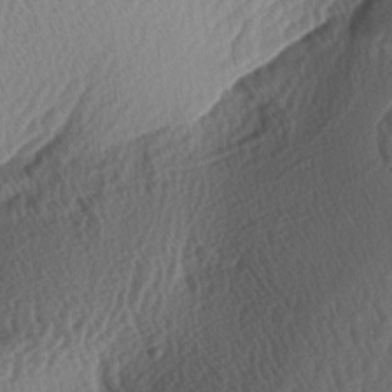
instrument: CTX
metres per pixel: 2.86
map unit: lAa
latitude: -3.8044
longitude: -128.2522
